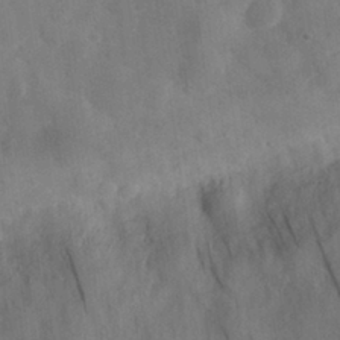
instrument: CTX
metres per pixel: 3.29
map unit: eHh
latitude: 30.3845
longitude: -72.3279
